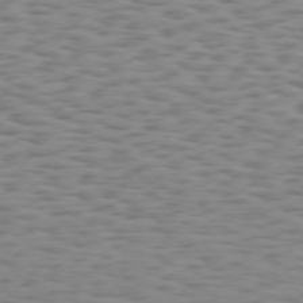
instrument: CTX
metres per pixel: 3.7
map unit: Hpe
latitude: 73.3482
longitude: -132.8191
